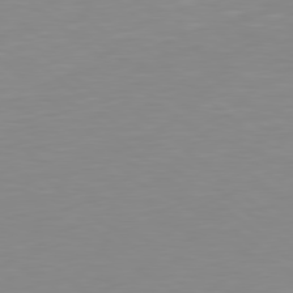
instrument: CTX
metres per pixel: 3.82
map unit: Hpe
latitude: 78.7247
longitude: -172.2900
